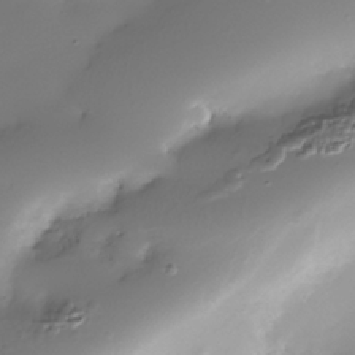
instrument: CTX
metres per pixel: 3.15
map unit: Nhe
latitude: -36.4062
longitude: -117.2915
